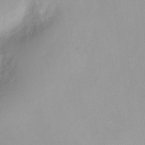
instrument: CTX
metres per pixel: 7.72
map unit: Ht
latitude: -6.2928
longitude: -30.4601
